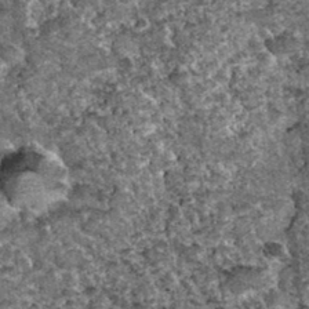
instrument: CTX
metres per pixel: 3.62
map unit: Hto
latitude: 35.1970
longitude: -52.2900
